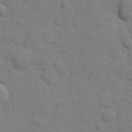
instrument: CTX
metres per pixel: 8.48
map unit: eHh
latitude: 7.4426
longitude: -65.3671
